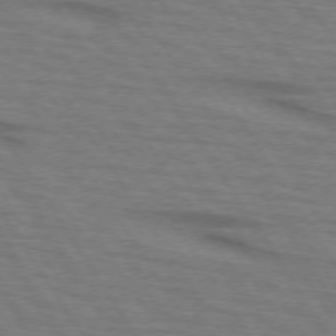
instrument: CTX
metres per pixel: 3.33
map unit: lApd
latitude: 73.1215
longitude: -72.9325
